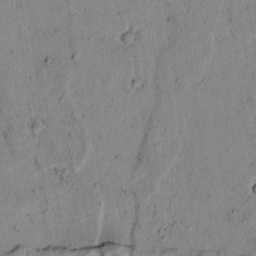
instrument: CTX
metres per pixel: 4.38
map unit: lAvf
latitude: 7.4048
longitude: 169.2187
